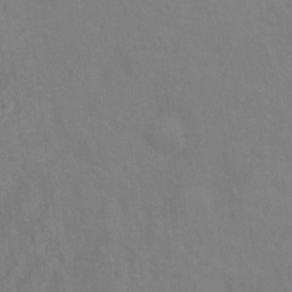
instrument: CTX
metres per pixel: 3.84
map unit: Ht
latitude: 12.8002
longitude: -41.0269
